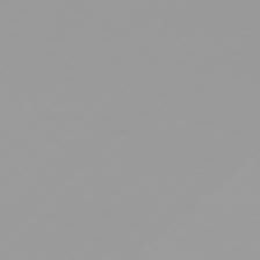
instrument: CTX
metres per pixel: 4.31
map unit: Hpe
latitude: 77.5938
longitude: -138.7435
